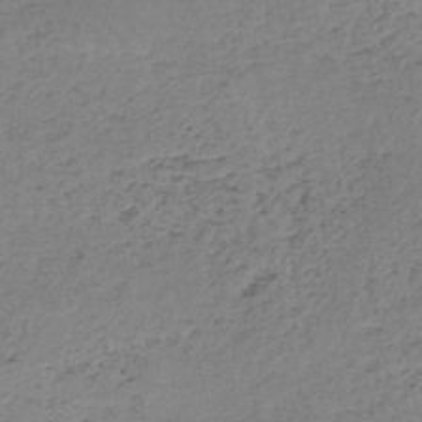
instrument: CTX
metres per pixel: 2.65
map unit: HNb
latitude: -50.6518
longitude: -53.7639
